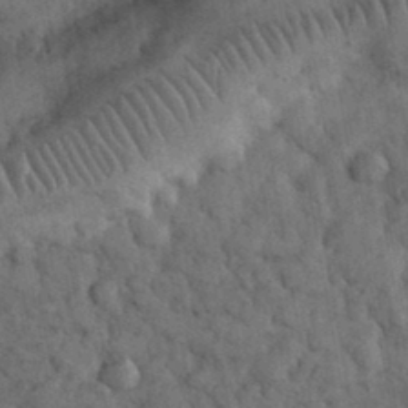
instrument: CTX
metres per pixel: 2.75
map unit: eHh
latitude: 33.4993
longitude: -68.4223
